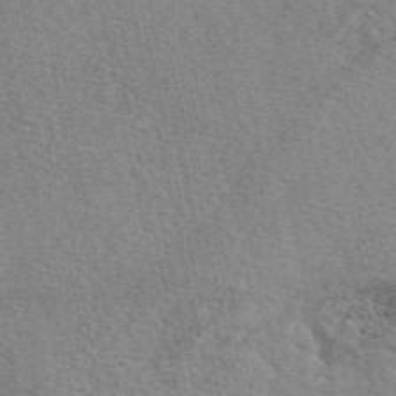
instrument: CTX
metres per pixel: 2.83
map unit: eAb
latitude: 49.8016
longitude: 112.7841
